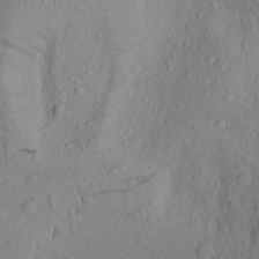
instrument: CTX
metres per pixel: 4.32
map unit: Aa
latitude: 25.0836
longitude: -147.2915
